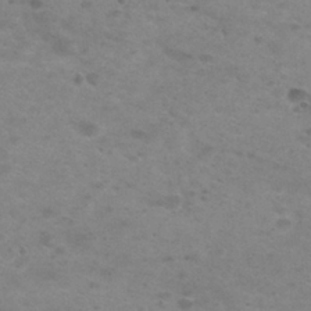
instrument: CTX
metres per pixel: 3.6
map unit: Nhu
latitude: 29.5371
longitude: -48.0444
